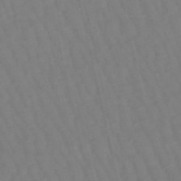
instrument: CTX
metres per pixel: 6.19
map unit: lHb
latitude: -49.6533
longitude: 76.2362
